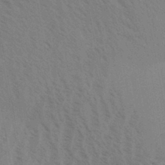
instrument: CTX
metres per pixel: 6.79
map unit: Aa
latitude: 31.4049
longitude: -139.2915
